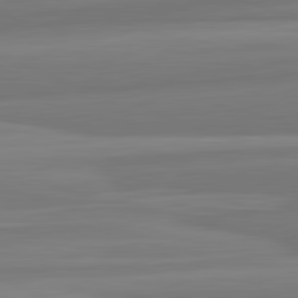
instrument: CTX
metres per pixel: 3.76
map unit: lApd
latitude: 82.5167
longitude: 170.0283
